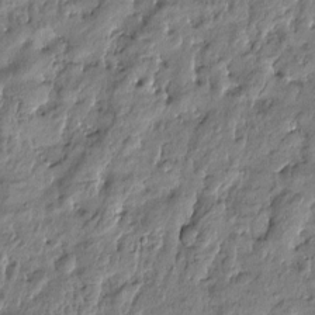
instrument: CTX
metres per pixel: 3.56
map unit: Htu
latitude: -4.9163
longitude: 177.0109
